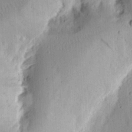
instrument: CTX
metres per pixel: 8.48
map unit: Ht
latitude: 12.5735
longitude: -74.3089
